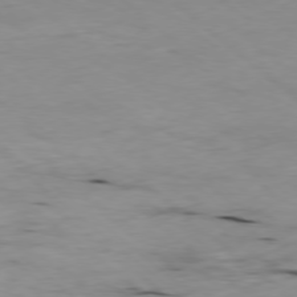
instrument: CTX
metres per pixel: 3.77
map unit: Ap
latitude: -78.6329
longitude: -88.5168
